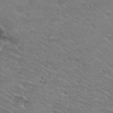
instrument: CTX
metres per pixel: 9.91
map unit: Hto
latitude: 30.4034
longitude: -47.7261
